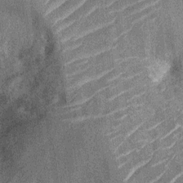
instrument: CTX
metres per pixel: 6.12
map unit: Nhu
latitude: -13.0487
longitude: -23.6127
